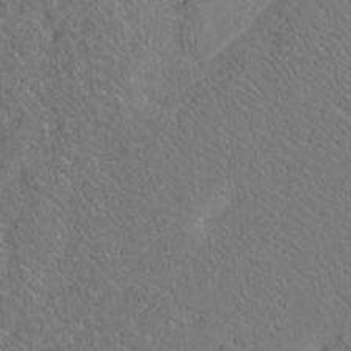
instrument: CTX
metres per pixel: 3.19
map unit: Htu
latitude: -2.4628
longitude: 169.0486
